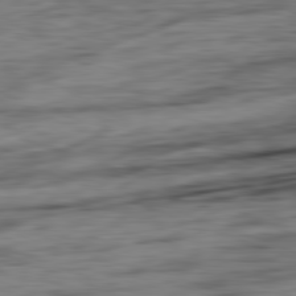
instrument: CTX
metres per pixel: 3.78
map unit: Ap
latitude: -81.8800
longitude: -79.3671
